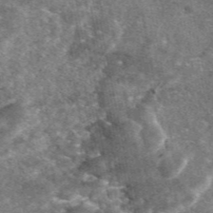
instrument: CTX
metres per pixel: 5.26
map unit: eAb
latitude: 47.1970
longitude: 121.8989
